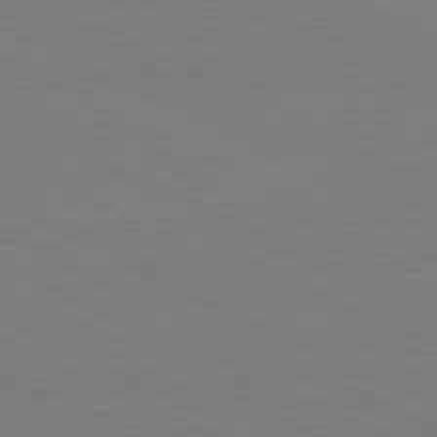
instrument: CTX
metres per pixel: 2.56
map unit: lApd
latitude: 81.1970
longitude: 150.1606
